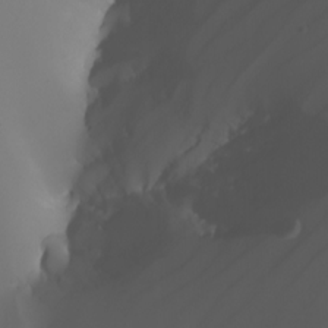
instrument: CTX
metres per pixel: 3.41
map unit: Nhu
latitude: -5.0675
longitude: -90.1200
